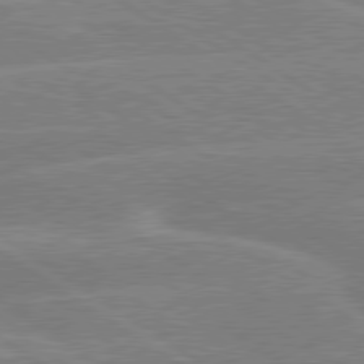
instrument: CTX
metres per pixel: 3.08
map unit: lApd
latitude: 79.3482
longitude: -131.0270
